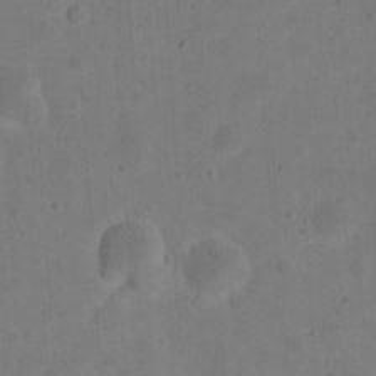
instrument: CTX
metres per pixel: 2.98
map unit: eHh
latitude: 20.7813
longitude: -63.1970
